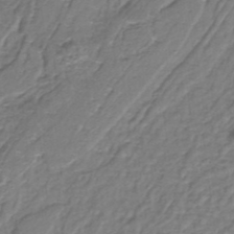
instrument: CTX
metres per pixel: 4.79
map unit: lHb
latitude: -37.1620
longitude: 59.2564
